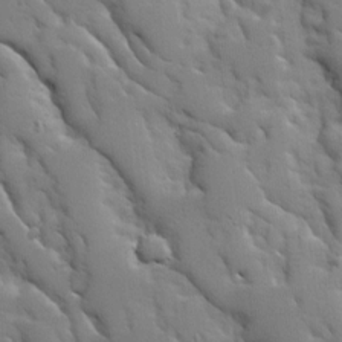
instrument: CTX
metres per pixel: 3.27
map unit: Ave
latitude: 9.3104
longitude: -102.9136
